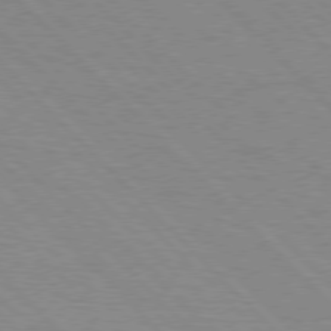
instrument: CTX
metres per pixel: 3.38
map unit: Hpe
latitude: 76.7057
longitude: -155.0458
